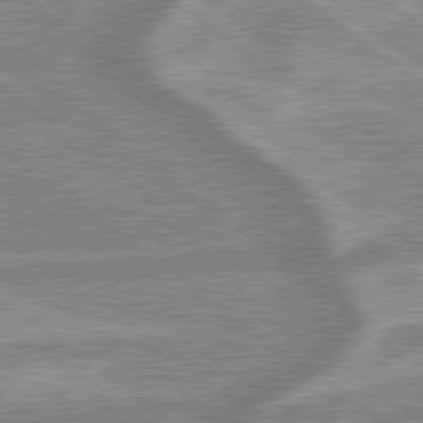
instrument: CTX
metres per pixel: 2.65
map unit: lApd
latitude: 79.3860
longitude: -168.3279
